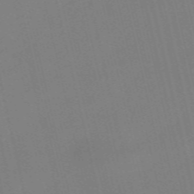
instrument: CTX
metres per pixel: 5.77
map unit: Nve
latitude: -58.8219
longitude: 50.8786
